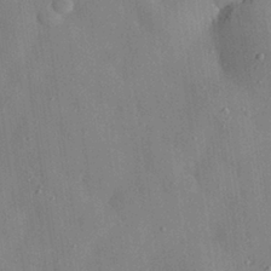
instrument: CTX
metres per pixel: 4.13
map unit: eHh
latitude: 28.7435
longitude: -77.2348
